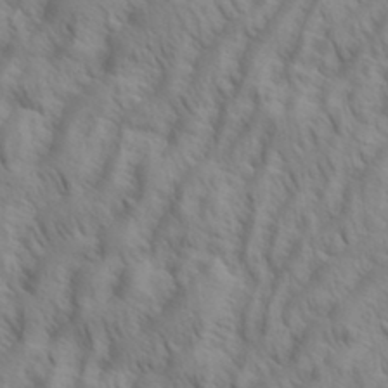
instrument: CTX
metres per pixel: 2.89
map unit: eHh
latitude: 34.5734
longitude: -138.7435
